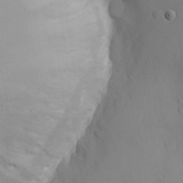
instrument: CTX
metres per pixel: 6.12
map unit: eHh
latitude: -8.8975
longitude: -66.7813
